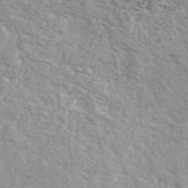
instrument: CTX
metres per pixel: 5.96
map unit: ANa
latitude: 44.1578
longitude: 47.0864
